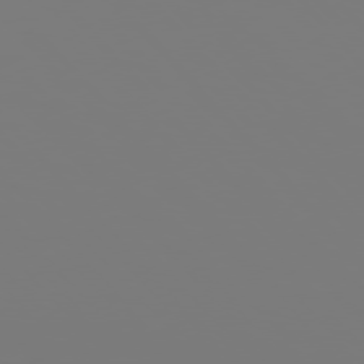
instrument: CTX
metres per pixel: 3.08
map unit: Hpe
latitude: 76.2522
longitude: -136.1956
